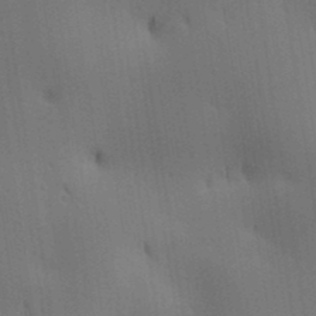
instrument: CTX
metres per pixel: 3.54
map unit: lAa
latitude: 11.6505
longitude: -108.2900
